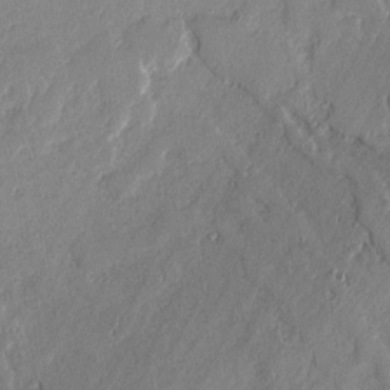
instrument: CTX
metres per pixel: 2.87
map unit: lAvf
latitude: -0.2362
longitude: -106.5168
